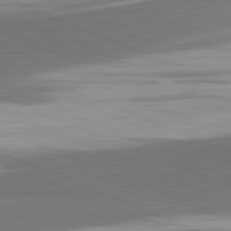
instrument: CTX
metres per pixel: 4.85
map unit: lApd
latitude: 82.1577
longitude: 156.0661
